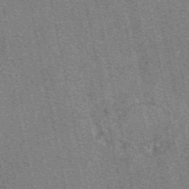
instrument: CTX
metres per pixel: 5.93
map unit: eAb
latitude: 49.2726
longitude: 104.6896
